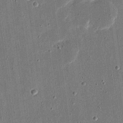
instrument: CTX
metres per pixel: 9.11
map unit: eHh
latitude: 16.6302
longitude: -70.5546
